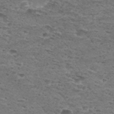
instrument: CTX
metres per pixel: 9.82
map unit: Hto
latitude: 30.5735
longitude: -48.0444
